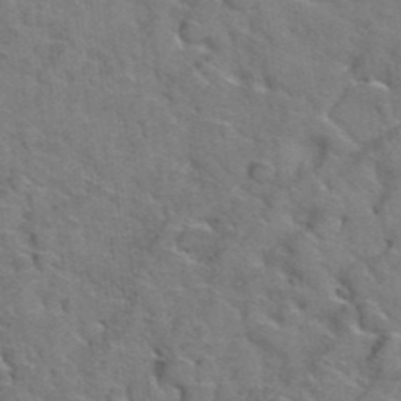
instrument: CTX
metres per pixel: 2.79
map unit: Hto
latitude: 38.4601
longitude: -43.7450
